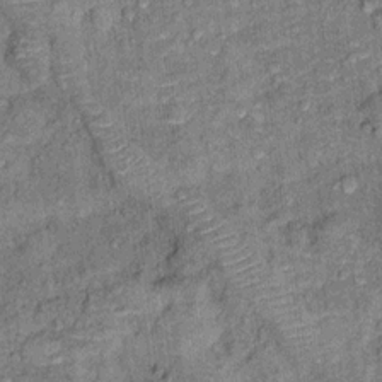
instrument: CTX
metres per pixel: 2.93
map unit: Ht
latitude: 9.7639
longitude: -37.3859
